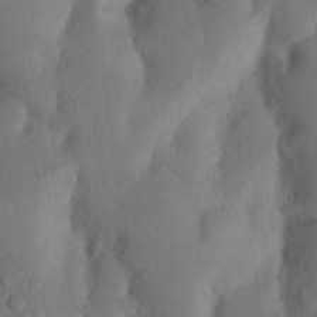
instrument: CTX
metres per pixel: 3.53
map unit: Nhu
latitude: 18.6679
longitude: -75.8961
